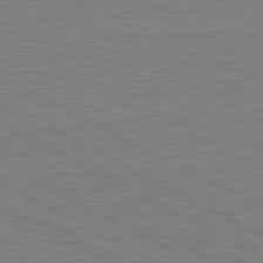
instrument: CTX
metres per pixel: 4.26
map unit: lApd
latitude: 81.2348
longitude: 151.4076
